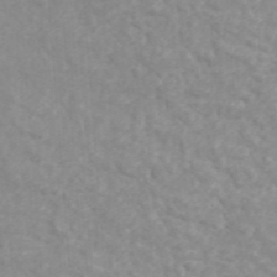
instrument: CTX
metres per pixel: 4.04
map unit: ANa
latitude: 46.7813
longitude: 26.5951
